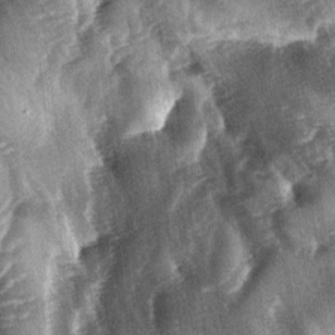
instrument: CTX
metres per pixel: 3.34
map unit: lAa
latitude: -4.4251
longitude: -126.6491
